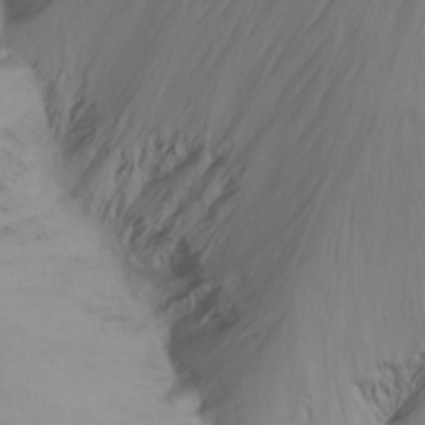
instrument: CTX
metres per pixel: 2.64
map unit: Nhu
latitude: -13.6911
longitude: -61.2348
